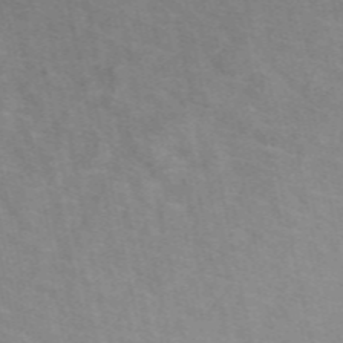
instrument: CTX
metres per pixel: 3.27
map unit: eAb
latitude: 50.4034
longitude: 111.5021
